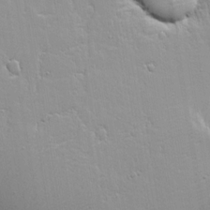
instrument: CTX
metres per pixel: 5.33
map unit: Aa
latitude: 18.1011
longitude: -125.3481
